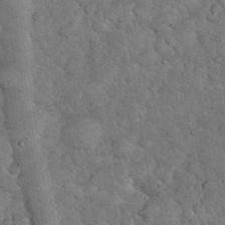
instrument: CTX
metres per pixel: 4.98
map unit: eHh
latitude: 34.6868
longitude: -68.0444
